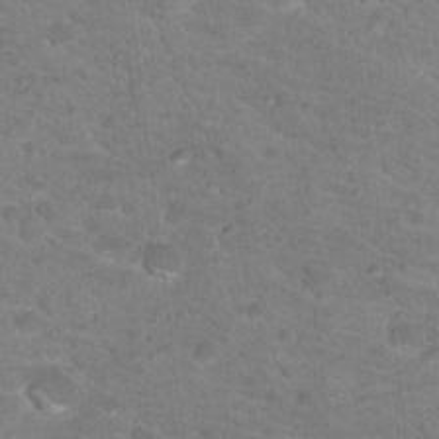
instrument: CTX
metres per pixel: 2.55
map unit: Hto
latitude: 18.1389
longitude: -34.4412
